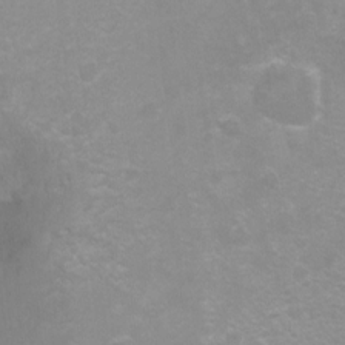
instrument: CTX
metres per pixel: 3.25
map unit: Hto
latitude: -7.1242
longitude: -38.6679
